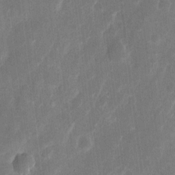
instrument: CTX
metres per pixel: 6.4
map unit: eHh
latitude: 7.9717
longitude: -71.0080
